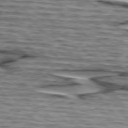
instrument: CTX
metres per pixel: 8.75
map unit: lApd
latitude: 75.4426
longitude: -73.1215
